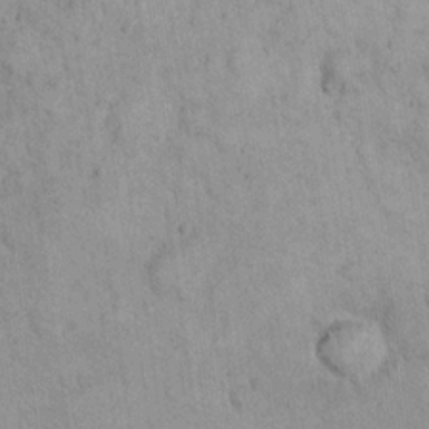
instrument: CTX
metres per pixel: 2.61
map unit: eHh
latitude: 21.3860
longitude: -62.3468
